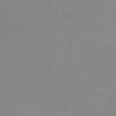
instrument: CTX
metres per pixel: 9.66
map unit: eHb
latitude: -46.3306
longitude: 86.0472
